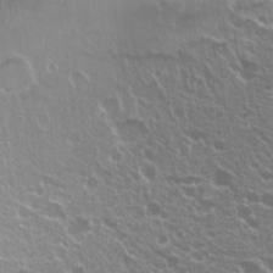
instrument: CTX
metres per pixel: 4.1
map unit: Hto
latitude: 20.2901
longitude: -35.0080
